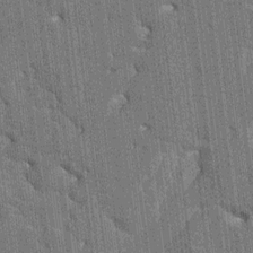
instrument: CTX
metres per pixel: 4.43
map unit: HNhu
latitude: 6.2522
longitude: -5.9150
